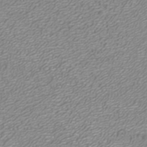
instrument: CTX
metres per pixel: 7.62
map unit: ANa
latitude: 40.6301
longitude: 25.0297
